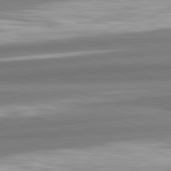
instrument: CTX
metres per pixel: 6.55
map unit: lApd
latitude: 82.3467
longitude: 178.2361
